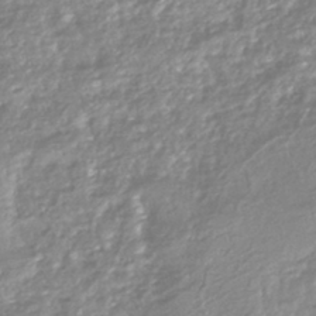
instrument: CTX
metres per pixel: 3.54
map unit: HNhu
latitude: -44.5196
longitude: 96.4440
